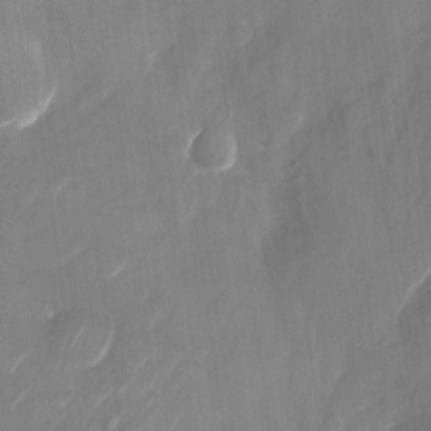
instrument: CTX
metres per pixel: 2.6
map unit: Nhu
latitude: -28.7085
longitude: -74.4223
